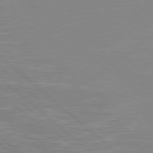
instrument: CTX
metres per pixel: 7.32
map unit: Hpe
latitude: 78.4034
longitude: -124.9702
